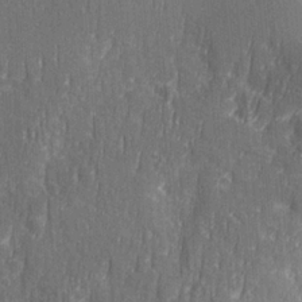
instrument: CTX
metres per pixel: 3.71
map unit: Ave
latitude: 22.8947
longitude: -133.8772
